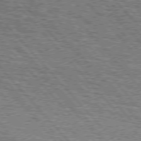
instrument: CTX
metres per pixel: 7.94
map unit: lApd
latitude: 75.7450
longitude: -77.3859
